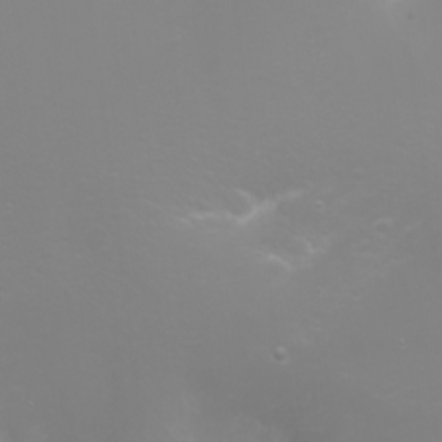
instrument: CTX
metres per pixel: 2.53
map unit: Nhu
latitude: -6.9919
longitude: -79.5560
